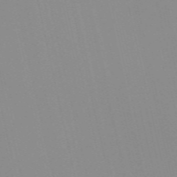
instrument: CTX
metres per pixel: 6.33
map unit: Nve
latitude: -57.4643
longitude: 60.5763
